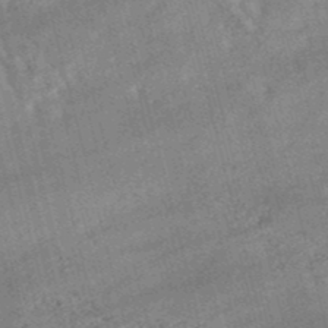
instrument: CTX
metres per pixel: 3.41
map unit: lHb
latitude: -48.5007
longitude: 76.7274
